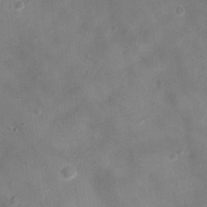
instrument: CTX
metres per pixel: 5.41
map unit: Ht
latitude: -3.2942
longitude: -19.6694
